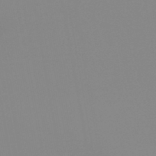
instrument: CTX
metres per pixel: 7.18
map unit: HNb
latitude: -45.2943
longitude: -44.5546
